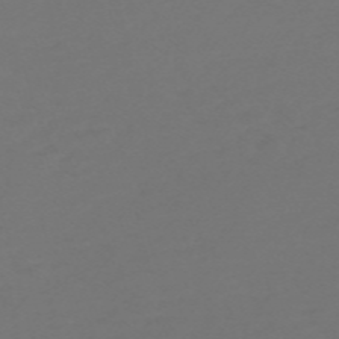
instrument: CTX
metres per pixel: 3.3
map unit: Nve
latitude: -59.1242
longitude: 56.3117
